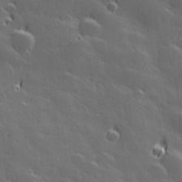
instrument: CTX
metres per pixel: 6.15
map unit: Hve
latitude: 27.8206
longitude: 144.5952
